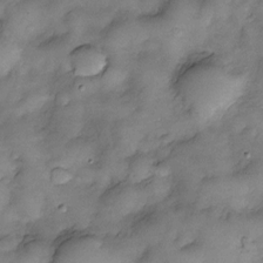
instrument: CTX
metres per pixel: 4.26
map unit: Nve
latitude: -25.6911
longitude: -148.6491
